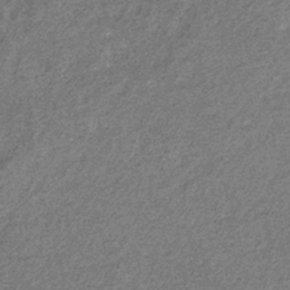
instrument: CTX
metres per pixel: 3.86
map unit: eHb
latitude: -31.8989
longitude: 71.1242
